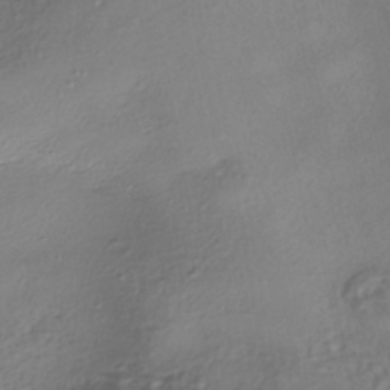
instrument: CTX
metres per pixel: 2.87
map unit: eHh
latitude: -42.2550
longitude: 122.3684
